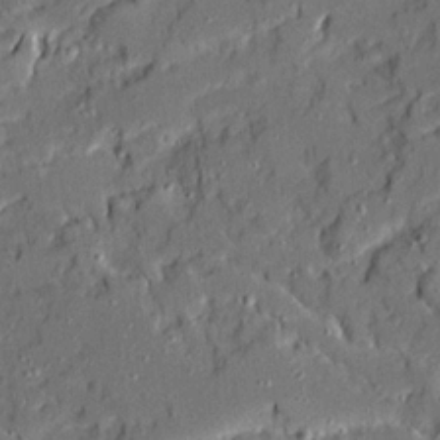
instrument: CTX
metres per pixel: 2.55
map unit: Ave
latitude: 19.3481
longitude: -128.4412
